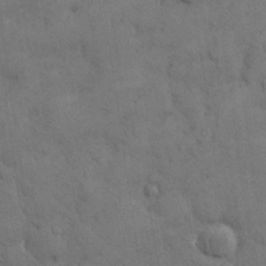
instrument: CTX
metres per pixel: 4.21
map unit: Nhu
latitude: 28.6868
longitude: -71.6883
